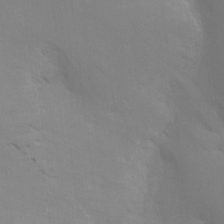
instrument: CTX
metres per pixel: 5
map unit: Ht
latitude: -9.1809
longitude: -31.2159
